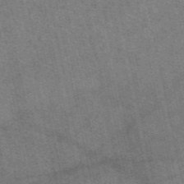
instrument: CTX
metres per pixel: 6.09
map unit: eAb
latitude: 51.2348
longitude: 107.4455
